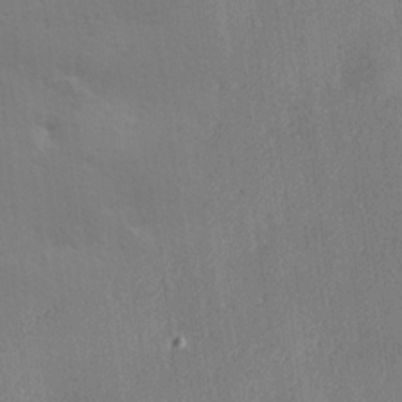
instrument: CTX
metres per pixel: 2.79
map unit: Hve
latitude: 18.8569
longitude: 149.5210
